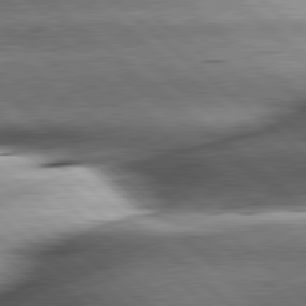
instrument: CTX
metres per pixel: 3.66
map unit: lApd
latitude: 80.1956
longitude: -142.8380
